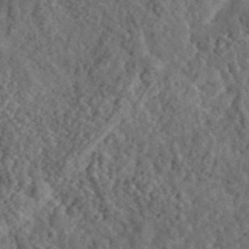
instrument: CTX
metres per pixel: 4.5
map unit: eHh
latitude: 35.5938
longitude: -79.5182
